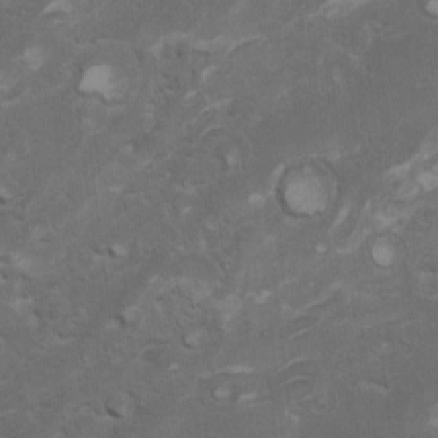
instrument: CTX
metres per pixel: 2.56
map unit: Ht
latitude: 4.8380
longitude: -29.1592
